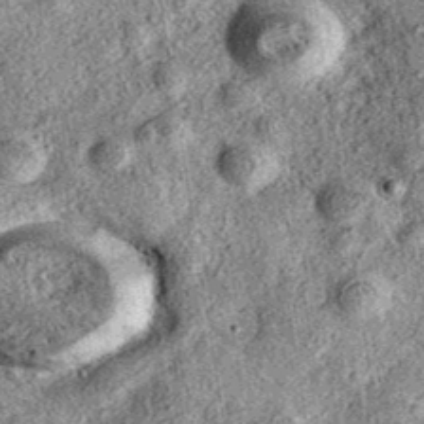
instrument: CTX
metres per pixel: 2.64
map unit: eAb
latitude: 37.8016
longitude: 109.2943
